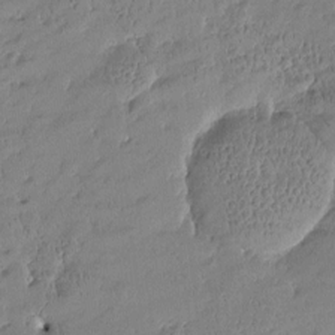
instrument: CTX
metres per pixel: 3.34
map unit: Htu
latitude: -4.3684
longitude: 176.6141
